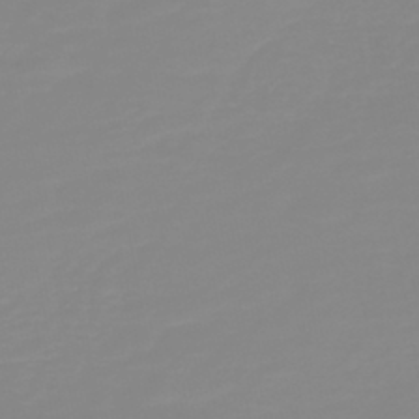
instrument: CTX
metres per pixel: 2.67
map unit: HNb
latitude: -44.1984
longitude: 51.2754
